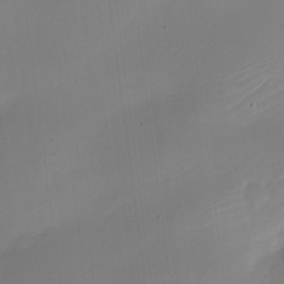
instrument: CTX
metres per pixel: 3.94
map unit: Nhe
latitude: -19.6533
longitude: 144.1039
